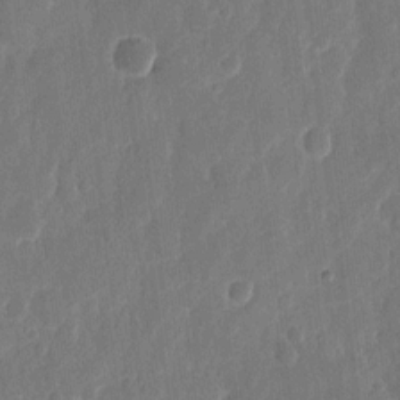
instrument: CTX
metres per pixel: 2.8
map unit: eHh
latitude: 11.4049
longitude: -70.9702
